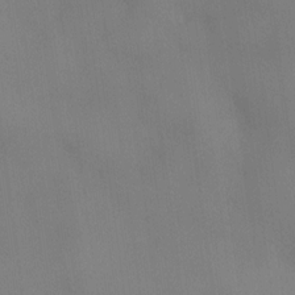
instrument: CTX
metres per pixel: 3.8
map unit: eHh
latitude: -23.0298
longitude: 14.9542
